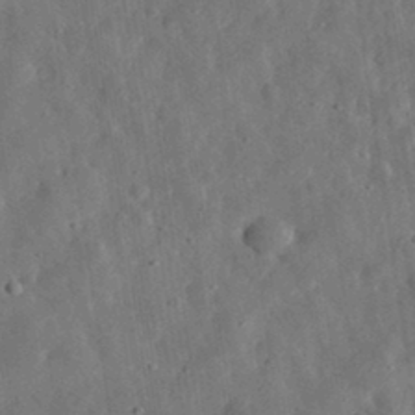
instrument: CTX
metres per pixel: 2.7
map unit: eHh
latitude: 32.7246
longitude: -77.3481
